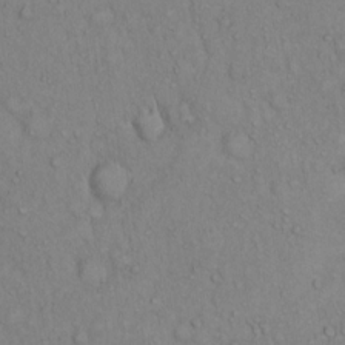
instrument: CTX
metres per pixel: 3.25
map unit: Hto
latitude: 13.5560
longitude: -57.9528
